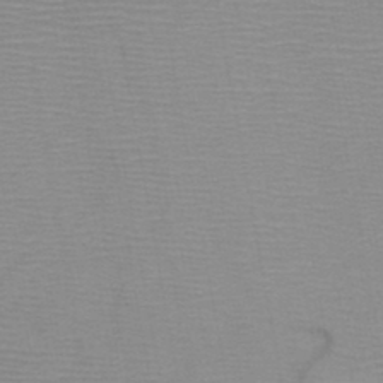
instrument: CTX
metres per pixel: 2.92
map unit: HNb
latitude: -46.7463
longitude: -41.0647
